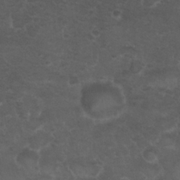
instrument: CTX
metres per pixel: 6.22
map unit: Nhu
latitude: 26.1200
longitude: -50.9702
